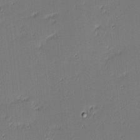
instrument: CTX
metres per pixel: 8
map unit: eHh
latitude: -3.6154
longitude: -82.4223
